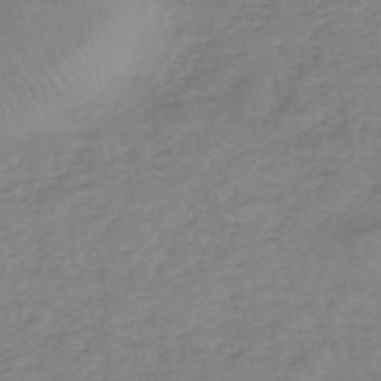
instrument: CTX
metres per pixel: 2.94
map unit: eHh
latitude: -44.8408
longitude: -29.8205
